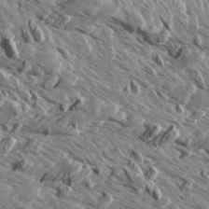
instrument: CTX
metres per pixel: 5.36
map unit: Aa
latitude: 12.7246
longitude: -142.0633
